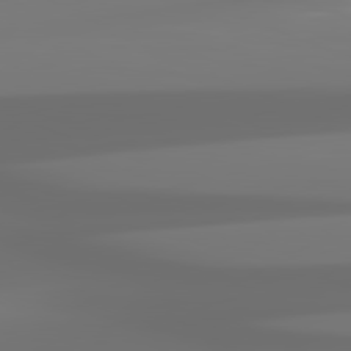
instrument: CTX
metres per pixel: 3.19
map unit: lApd
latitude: 81.7261
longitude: -145.1214
